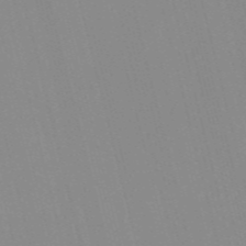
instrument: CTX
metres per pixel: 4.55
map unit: Nve
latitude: -57.4643
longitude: 61.6344
